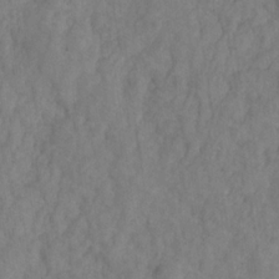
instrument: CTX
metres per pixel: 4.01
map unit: HNhu
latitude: -28.8597
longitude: 73.1242
